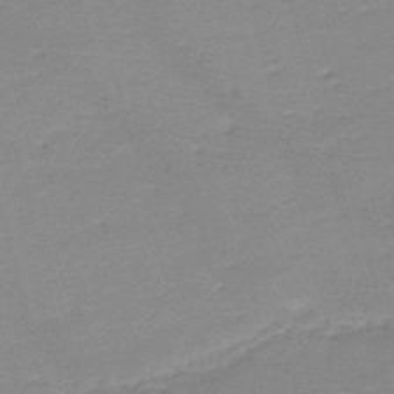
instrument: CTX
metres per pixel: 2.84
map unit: HNb
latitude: -49.1620
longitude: -42.4034
